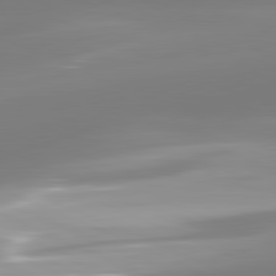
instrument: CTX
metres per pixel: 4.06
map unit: lApd
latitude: 81.5560
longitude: -166.0633
